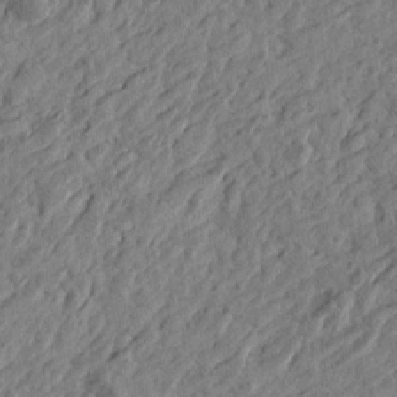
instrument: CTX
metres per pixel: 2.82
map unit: Htu
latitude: -3.9556
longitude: -179.3293
